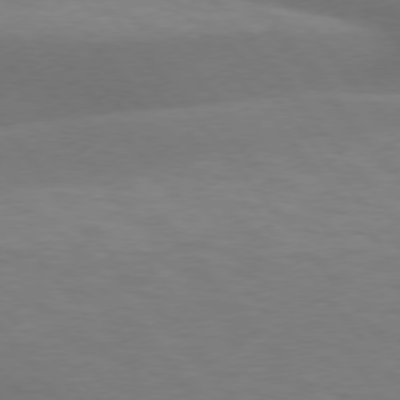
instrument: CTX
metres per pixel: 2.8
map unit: lApd
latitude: 75.8205
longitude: -60.1955
